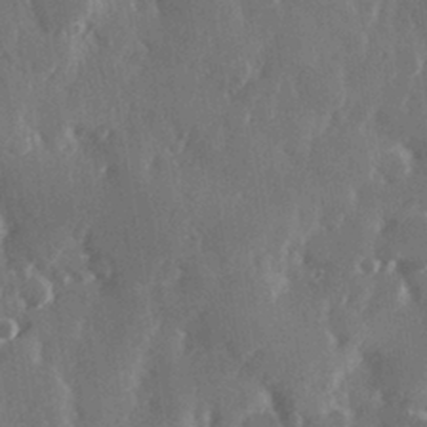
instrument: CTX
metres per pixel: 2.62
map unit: Hve
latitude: 28.4223
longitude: 149.1809
